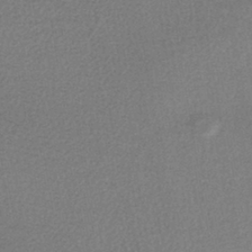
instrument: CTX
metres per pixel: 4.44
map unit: lHb
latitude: -40.6140
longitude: 71.1809
